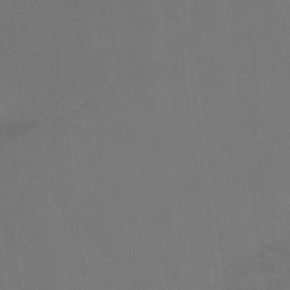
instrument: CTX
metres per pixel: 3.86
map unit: Ht
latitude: -7.5588
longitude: -35.5749
